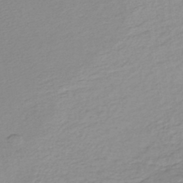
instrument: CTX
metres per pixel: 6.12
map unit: lHb
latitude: -43.5210
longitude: 69.6532
